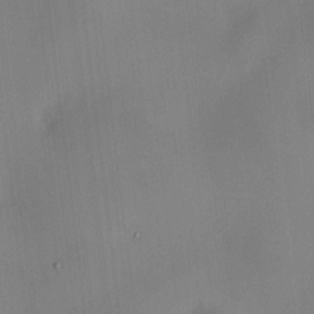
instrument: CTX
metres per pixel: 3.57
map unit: HNhu
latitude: 9.4615
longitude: 9.6533
